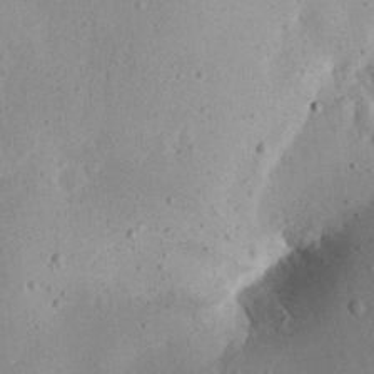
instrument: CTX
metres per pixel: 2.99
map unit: Aa
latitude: 12.7624
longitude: -140.4601
